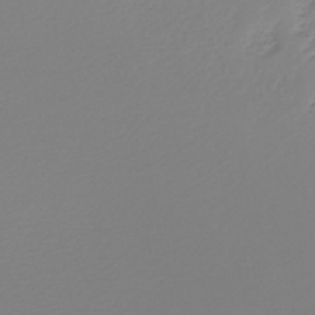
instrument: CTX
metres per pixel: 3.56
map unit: lHb
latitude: -45.6722
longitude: 62.5384
